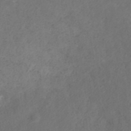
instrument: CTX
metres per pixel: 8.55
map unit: ANa
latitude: 36.2712
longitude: 13.5777
